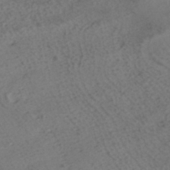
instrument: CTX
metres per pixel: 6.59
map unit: HNhu
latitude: -40.3495
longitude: 99.3321
